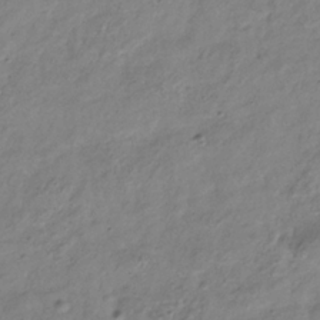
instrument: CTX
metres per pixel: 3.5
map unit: Hve
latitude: -34.0850
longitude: 89.3132
